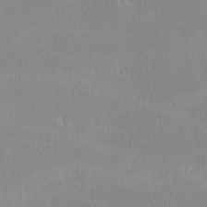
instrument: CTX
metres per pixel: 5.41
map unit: lHvf
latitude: -12.1039
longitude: -101.0648
